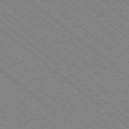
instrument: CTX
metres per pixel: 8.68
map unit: Ap
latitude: -78.5573
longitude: -65.0080
